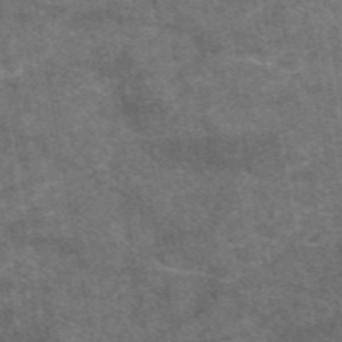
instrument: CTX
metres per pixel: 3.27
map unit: eAb
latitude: 48.2334
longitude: 122.3495
